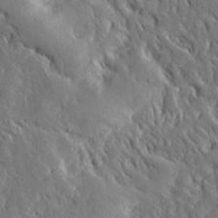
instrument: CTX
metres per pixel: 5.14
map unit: Ave
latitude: 14.6302
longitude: -139.6127
